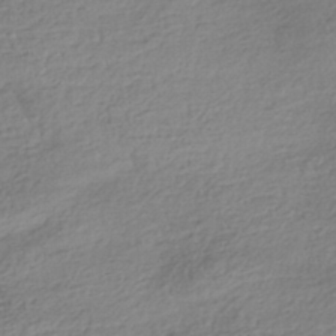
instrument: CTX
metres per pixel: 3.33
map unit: HNhu
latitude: -42.6329
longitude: 99.1242
